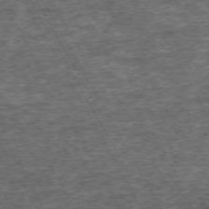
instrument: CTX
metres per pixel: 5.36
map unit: Hpe
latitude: -71.1431
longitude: 13.1998
